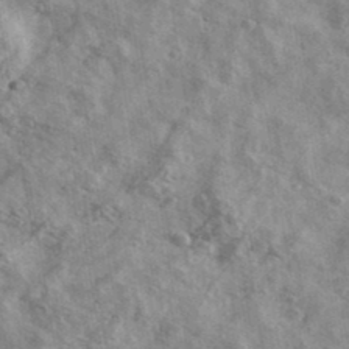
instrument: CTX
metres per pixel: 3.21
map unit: Ave
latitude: 39.8205
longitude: -110.6491
